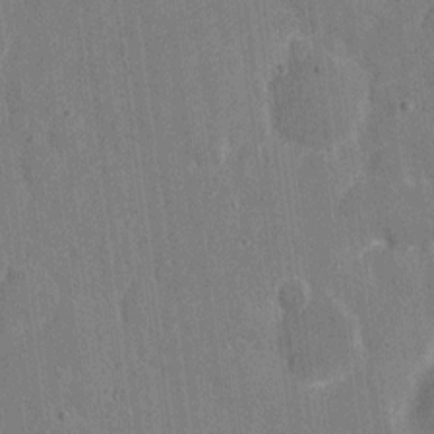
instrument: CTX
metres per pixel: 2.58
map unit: eHh
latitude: 7.4237
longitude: -68.0633
